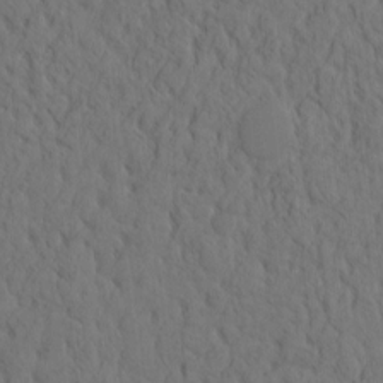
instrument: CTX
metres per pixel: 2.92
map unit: eHh
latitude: -1.8612
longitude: 17.8423
